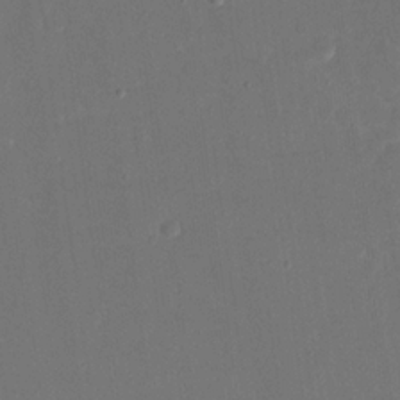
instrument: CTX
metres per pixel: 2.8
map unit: eHh
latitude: 19.0647
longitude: -70.0444
